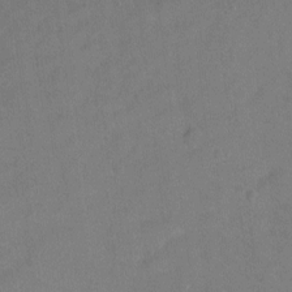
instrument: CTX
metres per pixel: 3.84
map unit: Ht
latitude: -4.7085
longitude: -36.0633
